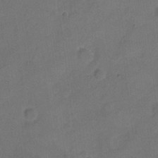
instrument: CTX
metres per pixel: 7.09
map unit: Hto
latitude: 5.2159
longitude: -61.5182
